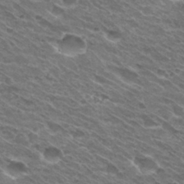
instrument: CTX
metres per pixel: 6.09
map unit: Hto
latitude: 31.1026
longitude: -42.8758
